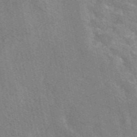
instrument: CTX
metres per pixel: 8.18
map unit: eAb
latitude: 48.8758
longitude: 115.2943
